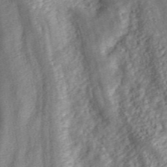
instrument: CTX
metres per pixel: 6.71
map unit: ANa
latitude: 46.2523
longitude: 25.3698
